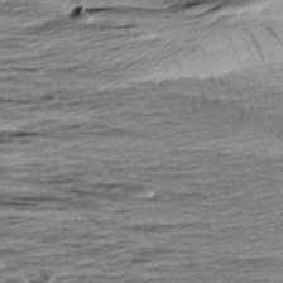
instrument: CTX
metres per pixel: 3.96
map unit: Aa
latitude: 8.8191
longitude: -137.9339
